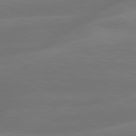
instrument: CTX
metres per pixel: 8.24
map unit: lApd
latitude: 79.9906
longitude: -143.1403
